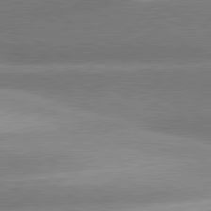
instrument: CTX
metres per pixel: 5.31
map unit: lApd
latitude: 80.7246
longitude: -155.6316
